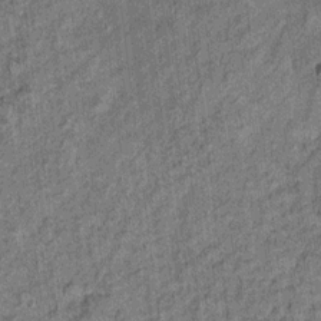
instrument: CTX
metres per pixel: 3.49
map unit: Ht
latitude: 8.9514
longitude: -37.4993
